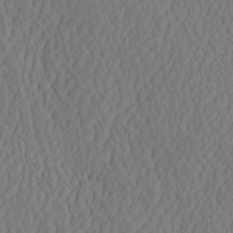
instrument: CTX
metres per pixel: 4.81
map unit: eHh
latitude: -2.9919
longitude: 16.7275
